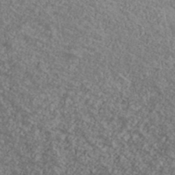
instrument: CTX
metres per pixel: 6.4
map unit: Ave
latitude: 39.8772
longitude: -110.8758
